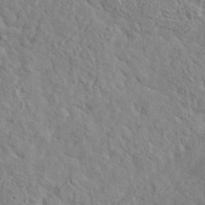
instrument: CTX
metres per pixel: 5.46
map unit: lHvf
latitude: 36.5168
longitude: -87.8016
